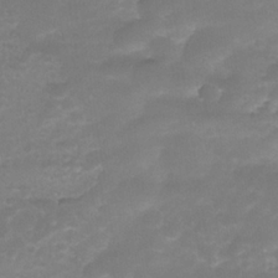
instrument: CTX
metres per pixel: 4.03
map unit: Nhe
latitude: -34.7085
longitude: -146.5924
